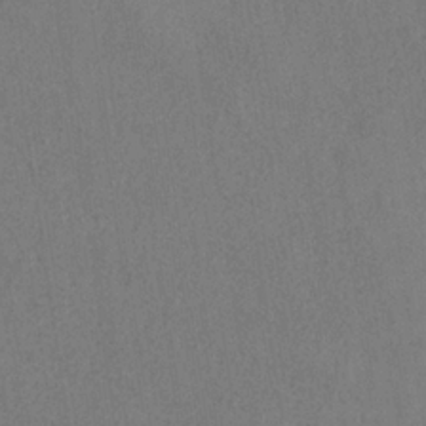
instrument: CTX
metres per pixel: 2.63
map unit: HNb
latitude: -33.9367
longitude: 54.3495
